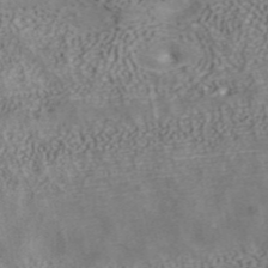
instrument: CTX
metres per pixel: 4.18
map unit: ANa
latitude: 39.2726
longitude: 19.0675
